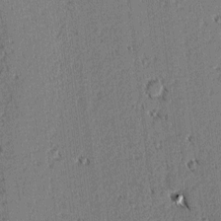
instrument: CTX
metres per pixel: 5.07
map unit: lAvf
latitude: 2.4223
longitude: -106.0255
